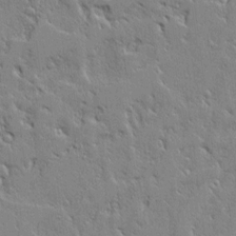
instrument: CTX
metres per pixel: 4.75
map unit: Aa
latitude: 12.5735
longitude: -125.7260
